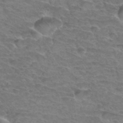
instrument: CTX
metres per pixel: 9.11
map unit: Hto
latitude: 34.4412
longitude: -44.2522
